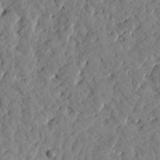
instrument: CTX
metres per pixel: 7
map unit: Htu
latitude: 1.2537
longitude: 179.4643
